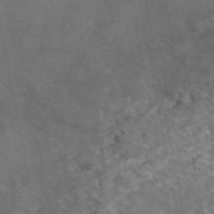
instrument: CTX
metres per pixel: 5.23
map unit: eAb
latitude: 46.6113
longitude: 117.7099
